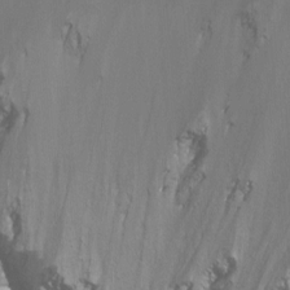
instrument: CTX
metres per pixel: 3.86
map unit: Nhu
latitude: -12.3117
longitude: -67.9906
